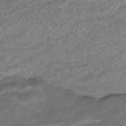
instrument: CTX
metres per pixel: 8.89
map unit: ANa
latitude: -41.9367
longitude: 104.2172
